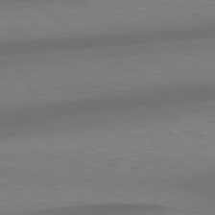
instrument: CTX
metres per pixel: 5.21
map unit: lApd
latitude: 79.4994
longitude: -89.6505
